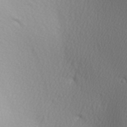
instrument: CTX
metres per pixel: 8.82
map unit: lAa
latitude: -5.1998
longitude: -122.1578
